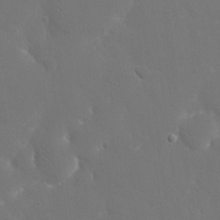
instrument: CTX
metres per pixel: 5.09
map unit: eHh
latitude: 19.3859
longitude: -67.1970
